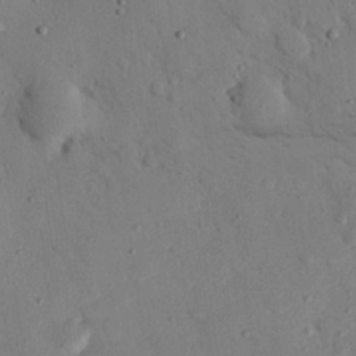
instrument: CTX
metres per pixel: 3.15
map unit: eHh
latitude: 25.8205
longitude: -77.3481
